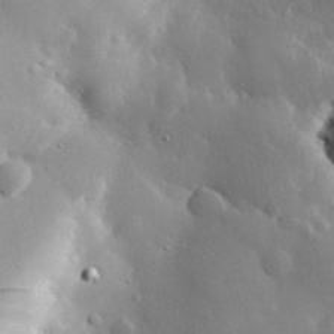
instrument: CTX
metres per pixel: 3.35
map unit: eHh
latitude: 30.5357
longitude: -80.9703
